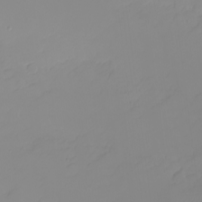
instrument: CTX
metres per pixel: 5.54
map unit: eHh
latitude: -5.8044
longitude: -84.7435
